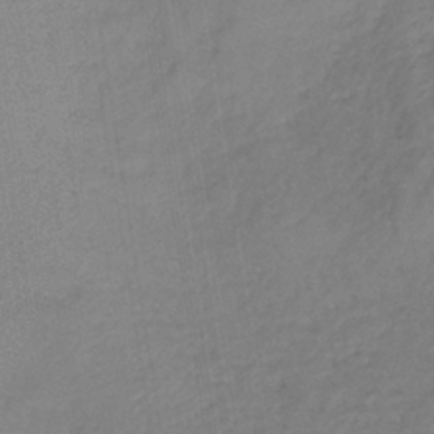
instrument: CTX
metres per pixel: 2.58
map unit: lHb
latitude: -37.0108
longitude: 71.4077
